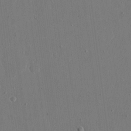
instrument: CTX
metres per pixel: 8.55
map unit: eHh
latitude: 15.7450
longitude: -71.0836
